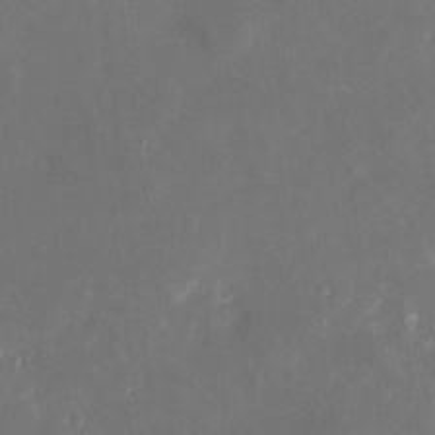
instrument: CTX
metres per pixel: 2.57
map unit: eHh
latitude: 4.5546
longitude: -69.9906
